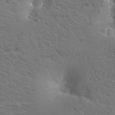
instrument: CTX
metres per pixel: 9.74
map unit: Hto
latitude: 34.6679
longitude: -39.7261
